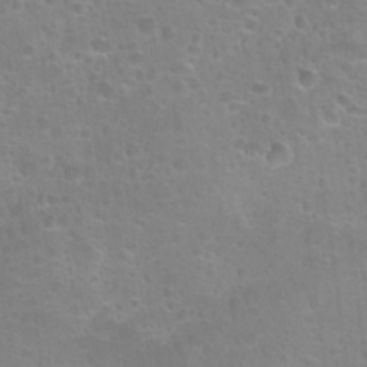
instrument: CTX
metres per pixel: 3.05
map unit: Nhu
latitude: 24.2522
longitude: -51.8394
